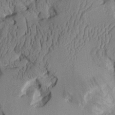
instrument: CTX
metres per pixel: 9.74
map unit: Aa
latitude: 9.0270
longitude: -127.5182
